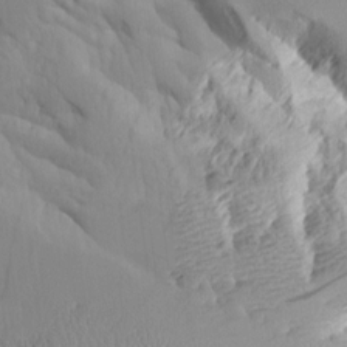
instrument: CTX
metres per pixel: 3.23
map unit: Aa
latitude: 10.3656
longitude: -126.5546
